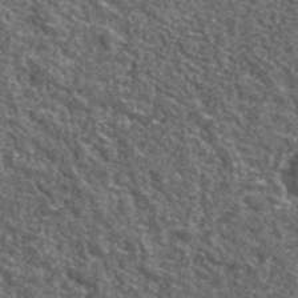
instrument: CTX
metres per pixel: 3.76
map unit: eHh
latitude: 42.1011
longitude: -90.8191
